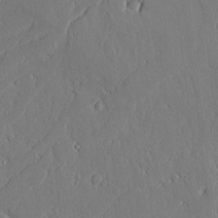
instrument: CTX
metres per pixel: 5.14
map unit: Aa
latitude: 10.1389
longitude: -129.8205
